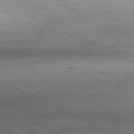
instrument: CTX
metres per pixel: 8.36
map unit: Hpe
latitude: -81.3132
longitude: 11.9745
